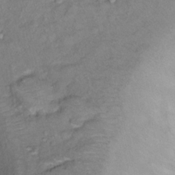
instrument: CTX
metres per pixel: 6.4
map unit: Nhu
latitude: 13.7828
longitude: -29.1403
